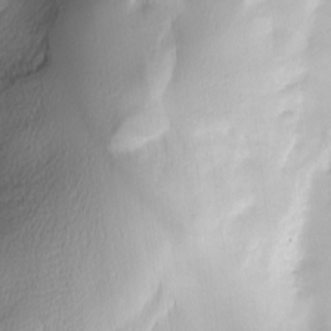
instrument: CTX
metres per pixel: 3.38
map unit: lAa
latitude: -5.7288
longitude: -122.2711
